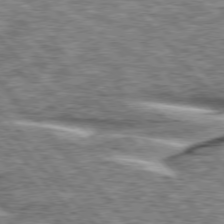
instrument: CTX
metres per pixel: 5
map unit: lApd
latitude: 76.4412
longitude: -82.4978
